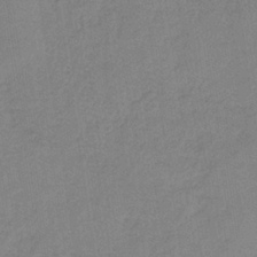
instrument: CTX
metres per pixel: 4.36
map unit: HNb
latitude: -35.0864
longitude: 54.5196
